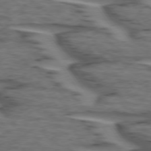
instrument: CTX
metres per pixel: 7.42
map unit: lApd
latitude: 73.9906
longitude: -71.2159
